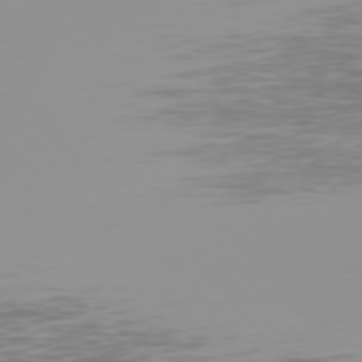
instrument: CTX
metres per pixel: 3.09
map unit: Hpe
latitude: 75.9906
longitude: -127.3104
